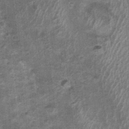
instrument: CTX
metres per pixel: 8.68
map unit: Nhu
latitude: 0.4601
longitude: -16.9513
